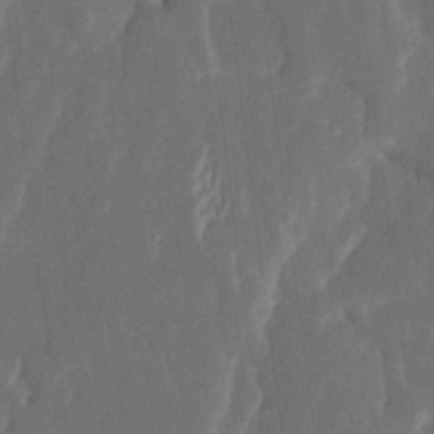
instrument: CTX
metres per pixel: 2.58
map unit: Htu
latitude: 1.1970
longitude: 147.1998
